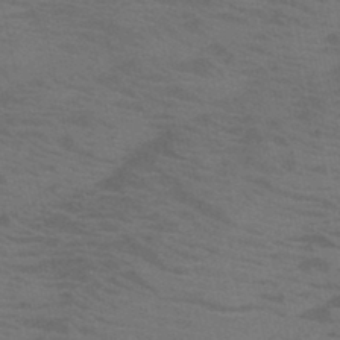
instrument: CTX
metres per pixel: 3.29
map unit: HNb
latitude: -46.0850
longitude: -46.9703
